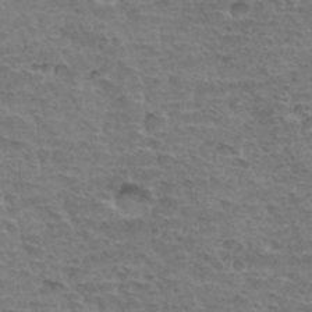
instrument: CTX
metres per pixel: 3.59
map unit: Hto
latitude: 33.8961
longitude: -44.7057
